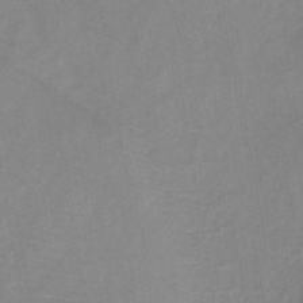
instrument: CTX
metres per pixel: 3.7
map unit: HNb
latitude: -44.9920
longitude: -39.1970
